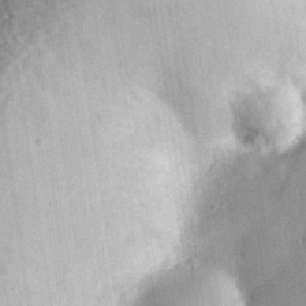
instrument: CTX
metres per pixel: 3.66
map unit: eHh
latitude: 29.8961
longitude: -74.8947
